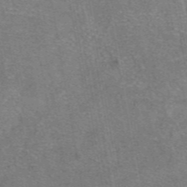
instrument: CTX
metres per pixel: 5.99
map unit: eAb
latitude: 47.3293
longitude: 102.4629
